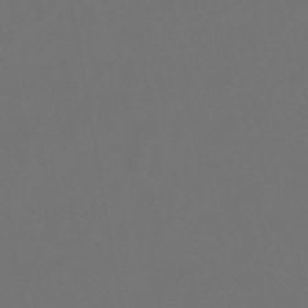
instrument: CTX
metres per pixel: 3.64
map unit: lHb
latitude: -47.8989
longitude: 71.2754
